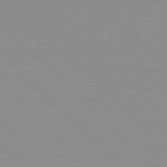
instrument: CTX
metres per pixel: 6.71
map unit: Hpe
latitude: 77.9150
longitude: -160.2900
